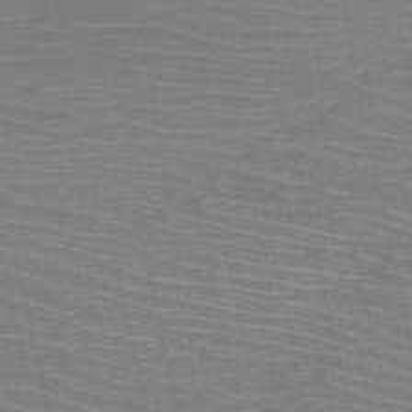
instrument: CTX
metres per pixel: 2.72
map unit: HNb
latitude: -50.3495
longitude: -45.2348
